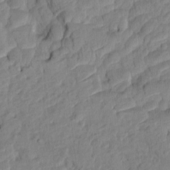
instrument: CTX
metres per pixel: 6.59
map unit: Htu
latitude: -8.6329
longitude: 177.7667
